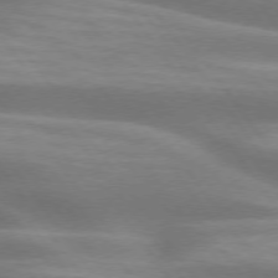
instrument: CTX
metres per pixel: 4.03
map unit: lApd
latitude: 74.7624
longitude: -49.6883
